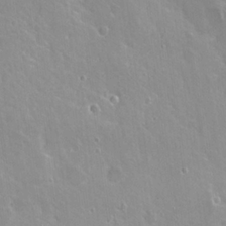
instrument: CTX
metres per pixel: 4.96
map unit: Nhu
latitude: 20.7247
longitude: -30.6680
